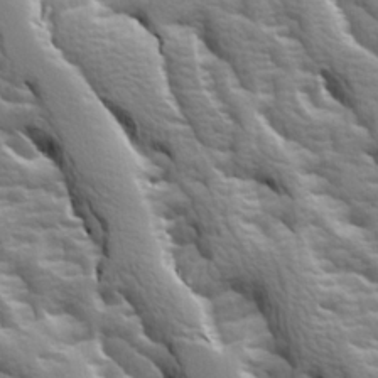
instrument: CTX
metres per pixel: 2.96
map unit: Ave
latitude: 14.9136
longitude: -131.5560
